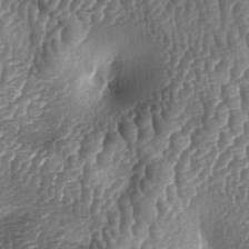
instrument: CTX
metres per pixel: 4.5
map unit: lAa
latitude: -5.4265
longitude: -127.9528
